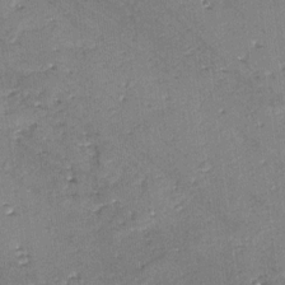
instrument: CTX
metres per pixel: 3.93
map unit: lAvf
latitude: -4.0094
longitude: -112.5924
